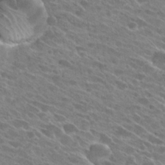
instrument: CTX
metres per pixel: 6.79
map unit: Hto
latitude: 26.2523
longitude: -42.1011
